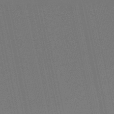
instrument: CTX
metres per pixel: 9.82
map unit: lHb
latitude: -50.8408
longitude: 79.8422
